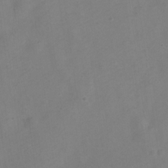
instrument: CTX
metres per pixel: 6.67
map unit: Nve
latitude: -23.5966
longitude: 107.2187
